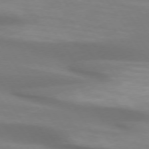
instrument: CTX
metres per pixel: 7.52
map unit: lApd
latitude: 73.9528
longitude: -50.7813
